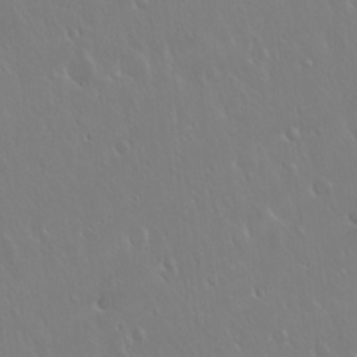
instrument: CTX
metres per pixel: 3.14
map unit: Hto
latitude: 17.4804
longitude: -56.9324
